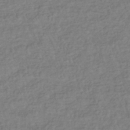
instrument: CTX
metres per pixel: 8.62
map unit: lHb
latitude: -37.5777
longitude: 69.9367
